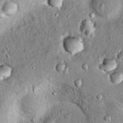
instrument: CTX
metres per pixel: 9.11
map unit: Hto
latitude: 15.3860
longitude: -35.3292
